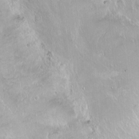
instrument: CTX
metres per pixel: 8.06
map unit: Ht
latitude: -14.0850
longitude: -41.4237
